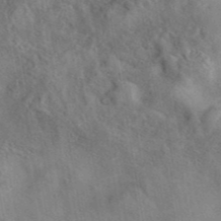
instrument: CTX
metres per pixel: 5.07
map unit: eAb
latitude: 42.3656
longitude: 109.7667
